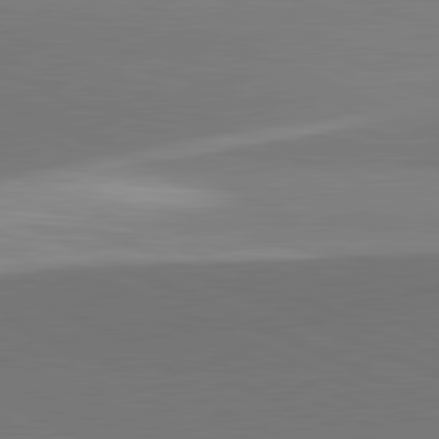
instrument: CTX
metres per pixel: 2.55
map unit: lApd
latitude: 81.7827
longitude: 150.7652
